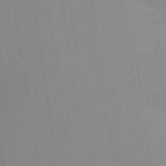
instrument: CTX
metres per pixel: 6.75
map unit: Nhu
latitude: -10.4629
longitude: -75.4993
